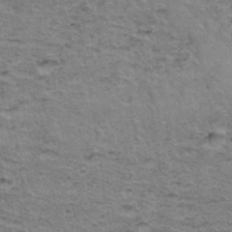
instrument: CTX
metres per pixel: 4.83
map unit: Hto
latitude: 36.9136
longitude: -46.7436
